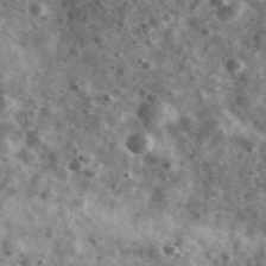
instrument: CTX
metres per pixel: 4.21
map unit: Ave
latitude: 38.5924
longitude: -107.7639
